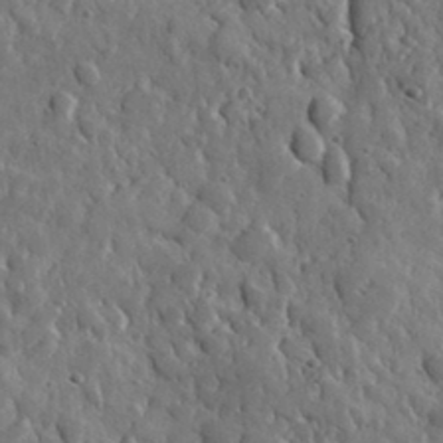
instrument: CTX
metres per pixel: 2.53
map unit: lHvf
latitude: 35.1970
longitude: -87.8205
